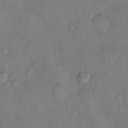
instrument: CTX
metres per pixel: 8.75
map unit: Hto
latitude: 9.7072
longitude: -58.5168
